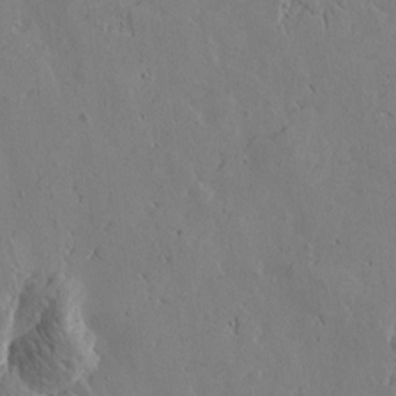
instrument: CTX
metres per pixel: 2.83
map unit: Htu
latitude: -3.8800
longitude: -177.0269
